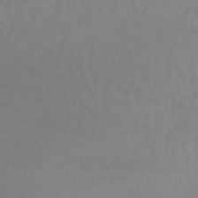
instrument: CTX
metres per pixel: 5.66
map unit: lHb
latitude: -33.2376
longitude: 69.6721
